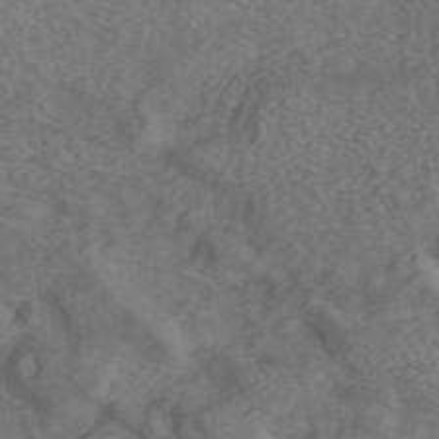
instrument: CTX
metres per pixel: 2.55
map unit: ANa
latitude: 43.6694
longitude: 26.2739
